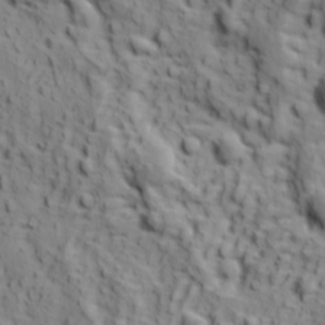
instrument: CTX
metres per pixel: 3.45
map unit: Ave
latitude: 11.8395
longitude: -105.1026
